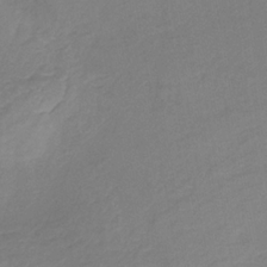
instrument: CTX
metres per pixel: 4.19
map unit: HNb
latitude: -31.5588
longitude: 61.8422
